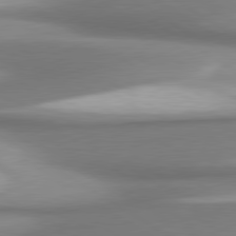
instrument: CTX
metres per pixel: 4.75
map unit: lApd
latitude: 80.4412
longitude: 179.7666
